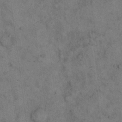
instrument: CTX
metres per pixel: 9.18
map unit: eHh
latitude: 15.3104
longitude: -63.1215
